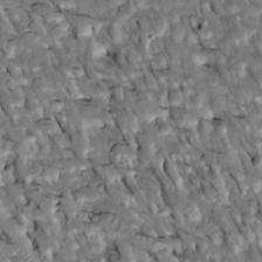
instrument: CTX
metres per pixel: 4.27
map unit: Htu
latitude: -2.8785
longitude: 149.4077
